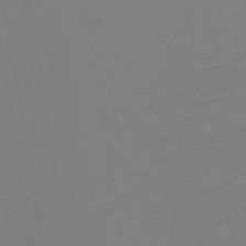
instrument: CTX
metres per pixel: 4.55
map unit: lHb
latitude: -41.1809
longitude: 52.7274
